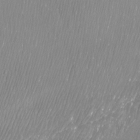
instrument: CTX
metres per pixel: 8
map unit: Htu
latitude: -8.5763
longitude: -75.5560
